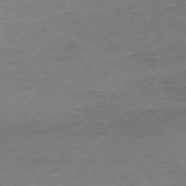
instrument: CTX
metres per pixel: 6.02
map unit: Ap
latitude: -76.6141
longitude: -80.5357
